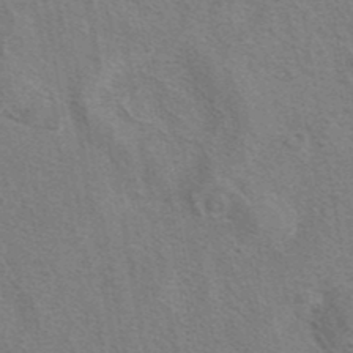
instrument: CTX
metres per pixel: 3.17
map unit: eAb
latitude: 40.8946
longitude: 106.8408
